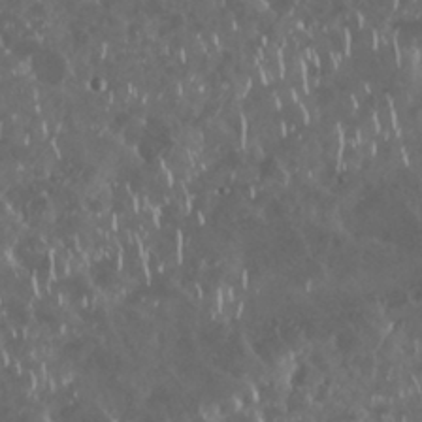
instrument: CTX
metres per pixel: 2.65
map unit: Nhu
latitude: 29.3104
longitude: -59.6883
